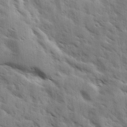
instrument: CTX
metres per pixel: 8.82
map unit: Ave
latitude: 10.6869
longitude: -102.8569
